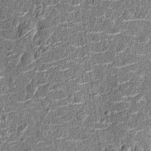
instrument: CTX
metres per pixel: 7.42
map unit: Nhu
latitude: -14.0472
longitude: -23.4615
